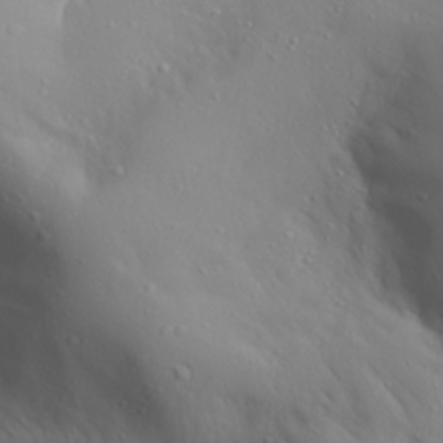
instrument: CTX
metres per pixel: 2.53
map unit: Aa
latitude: 27.9528
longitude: -133.2537
